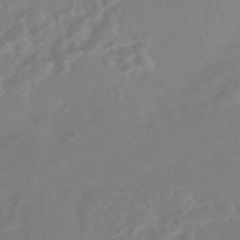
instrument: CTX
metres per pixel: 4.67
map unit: HNhu
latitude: -44.2362
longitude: 91.3321
